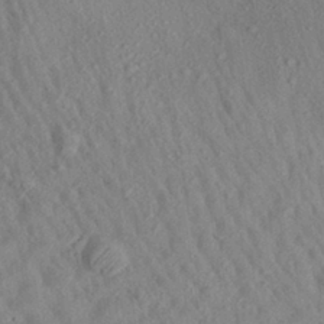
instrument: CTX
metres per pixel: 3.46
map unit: Aa
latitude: 27.2348
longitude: -141.9528
